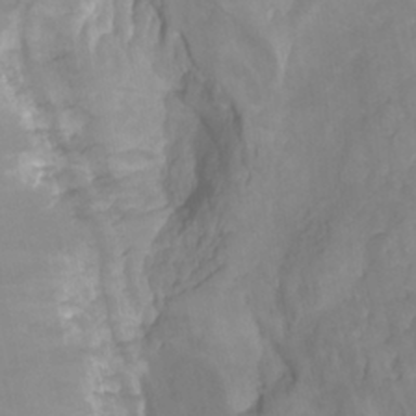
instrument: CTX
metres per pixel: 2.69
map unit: HNhu
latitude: -27.1809
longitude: 74.1606
